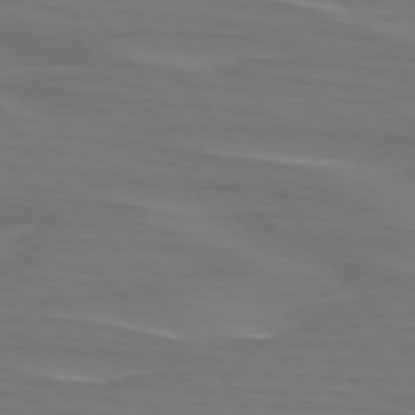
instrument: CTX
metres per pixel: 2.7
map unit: lApd
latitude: 75.2915
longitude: -80.1767
